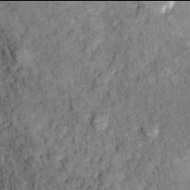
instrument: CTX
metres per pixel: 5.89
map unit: Hto
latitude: 13.9906
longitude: -34.4223
